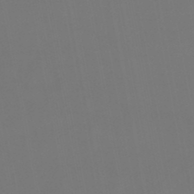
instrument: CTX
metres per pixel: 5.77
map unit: lHb
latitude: -47.4454
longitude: 74.3873
